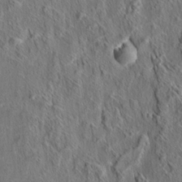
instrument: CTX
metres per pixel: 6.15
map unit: eHh
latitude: 6.1200
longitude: -76.7624
